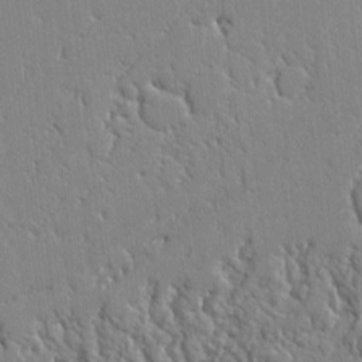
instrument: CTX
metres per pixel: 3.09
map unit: lAvf
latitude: -2.0661
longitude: -109.3481
